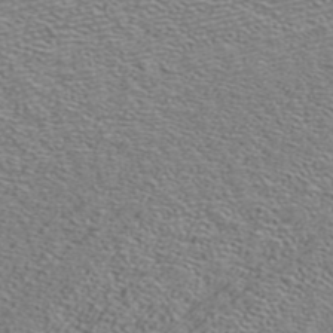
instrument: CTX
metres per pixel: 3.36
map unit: ANa
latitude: 39.8394
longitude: 21.1620
